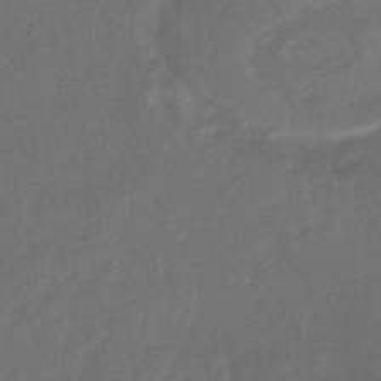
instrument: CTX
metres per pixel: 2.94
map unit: lHb
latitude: -43.8422
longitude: 78.9352
